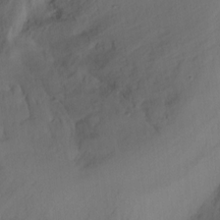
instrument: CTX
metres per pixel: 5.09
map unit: Nhu
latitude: -17.1809
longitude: -47.6505
